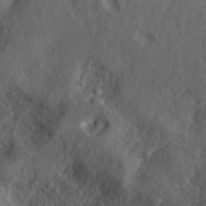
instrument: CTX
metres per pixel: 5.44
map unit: ANa
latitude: 39.4804
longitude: 30.0850
